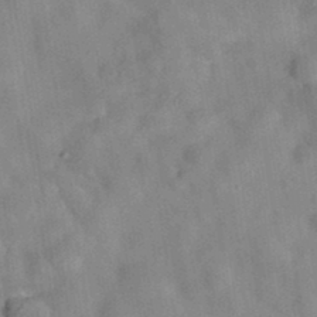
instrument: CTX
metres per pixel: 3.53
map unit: eAb
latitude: 34.7057
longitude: 108.2739
